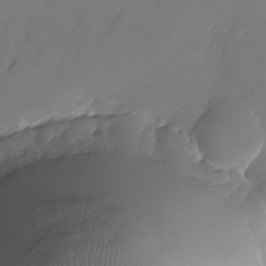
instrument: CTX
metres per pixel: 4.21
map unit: Nhu
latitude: -25.8611
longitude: -71.4048
